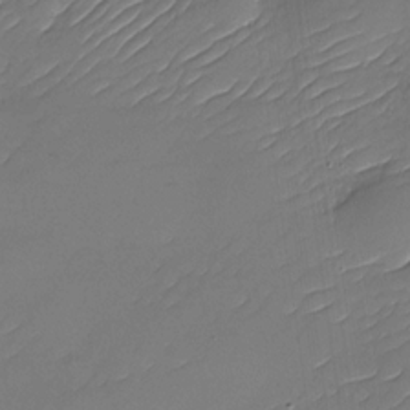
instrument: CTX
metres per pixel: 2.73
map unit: Nhu
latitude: -30.0850
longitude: -73.3104
